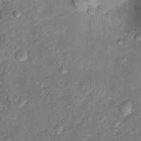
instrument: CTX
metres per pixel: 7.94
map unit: Ht
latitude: 13.5749
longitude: -39.1781
